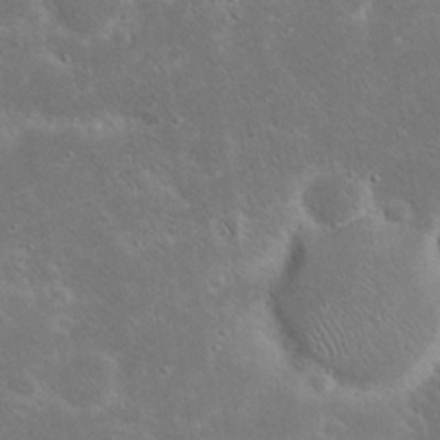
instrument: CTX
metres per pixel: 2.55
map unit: Nhu
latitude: 23.5182
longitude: -71.7072
